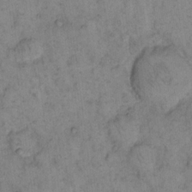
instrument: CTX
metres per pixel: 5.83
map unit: eHh
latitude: 15.2537
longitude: -64.9703
